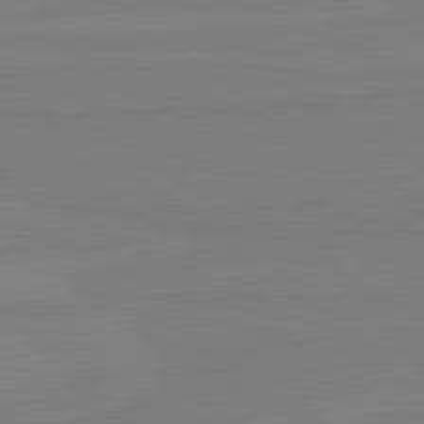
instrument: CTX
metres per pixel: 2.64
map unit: lApd
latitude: 81.9717
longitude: 166.6896
